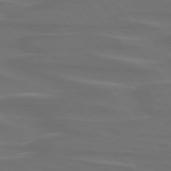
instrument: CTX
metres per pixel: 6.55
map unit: lApd
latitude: 75.1403
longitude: -79.6316
